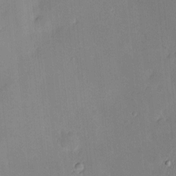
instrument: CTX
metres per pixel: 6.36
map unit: Hve
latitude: -10.8597
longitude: 175.5777
